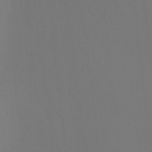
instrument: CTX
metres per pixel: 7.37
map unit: Ht
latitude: -5.3887
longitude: -25.6127
